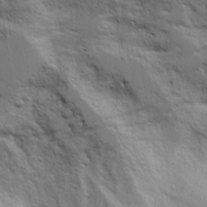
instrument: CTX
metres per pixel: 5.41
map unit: Aa
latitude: 19.1025
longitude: -125.5560
